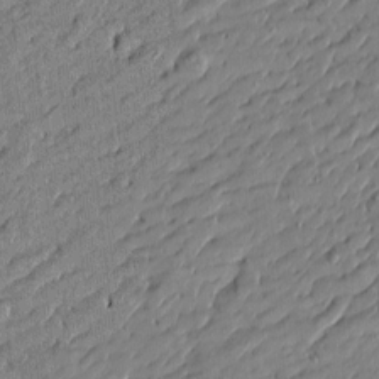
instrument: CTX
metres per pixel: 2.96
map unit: Htu
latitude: -6.0472
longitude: 177.5021
